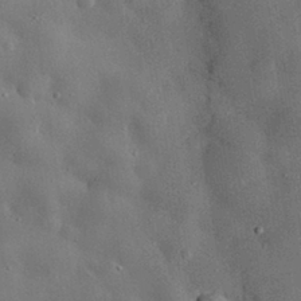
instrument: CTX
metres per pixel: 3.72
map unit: eHh
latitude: 30.6113
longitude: -80.5924
